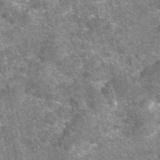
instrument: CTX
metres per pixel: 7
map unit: eAb
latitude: 47.8017
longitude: 106.3307
